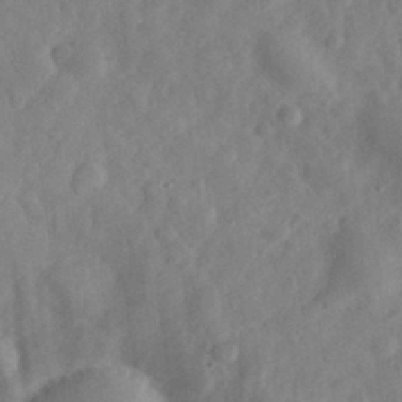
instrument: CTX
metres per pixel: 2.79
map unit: eHh
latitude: 31.0081
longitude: -70.6868
